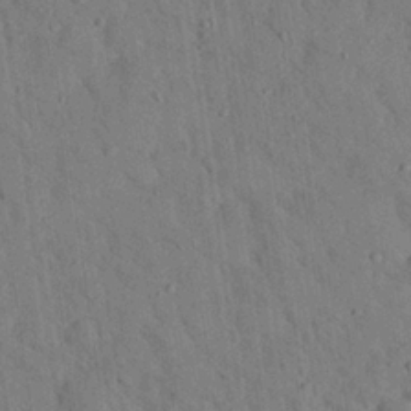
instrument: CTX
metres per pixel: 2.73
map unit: eHh
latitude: 26.0633
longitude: -76.7813
